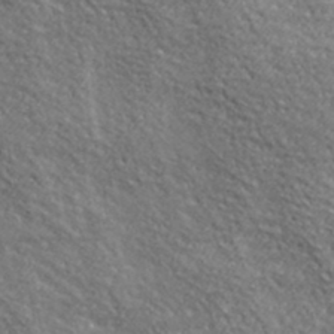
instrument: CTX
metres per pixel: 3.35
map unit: Ave
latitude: 20.5546
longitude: -135.3103
